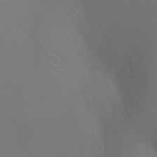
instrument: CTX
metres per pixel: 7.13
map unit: Ht
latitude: -3.9367
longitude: -25.1592
